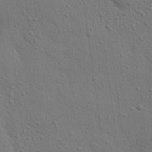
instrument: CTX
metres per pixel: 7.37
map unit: eHh
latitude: 25.3859
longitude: -79.6127
